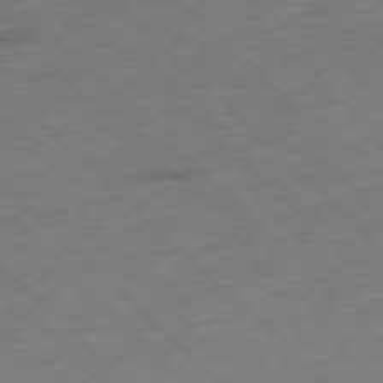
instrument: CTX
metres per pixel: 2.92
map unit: Hpe
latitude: -77.3132
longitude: -16.4034
